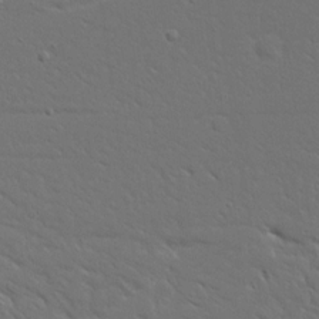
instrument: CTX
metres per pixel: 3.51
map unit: Ave
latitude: 14.9136
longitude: -139.5371
